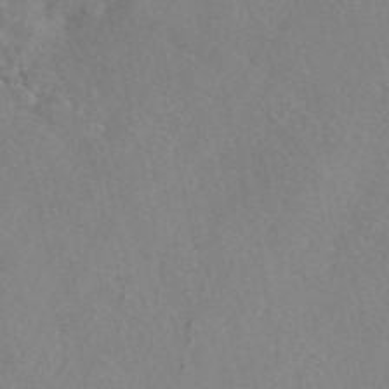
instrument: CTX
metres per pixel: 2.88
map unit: eAb
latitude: 47.3104
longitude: 112.7274
